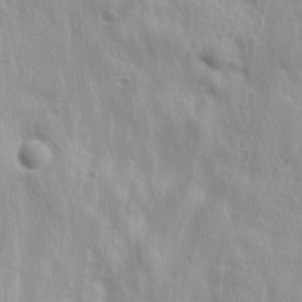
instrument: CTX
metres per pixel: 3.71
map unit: Ave
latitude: 17.6127
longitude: -133.3860
